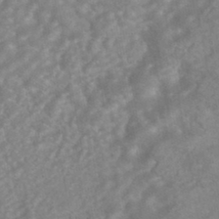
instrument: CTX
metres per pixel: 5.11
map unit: HNhu
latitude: -45.3699
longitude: 91.9556
